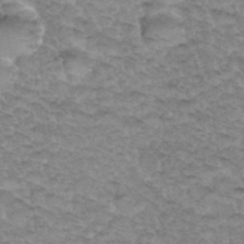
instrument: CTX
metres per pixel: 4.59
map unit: Hto
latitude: 35.0458
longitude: -47.7261
